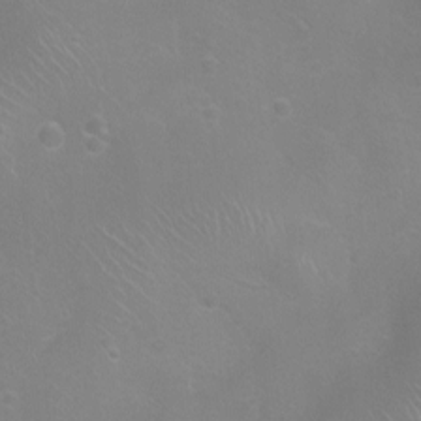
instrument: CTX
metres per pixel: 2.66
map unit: Ht
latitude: -8.7274
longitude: -20.8947
